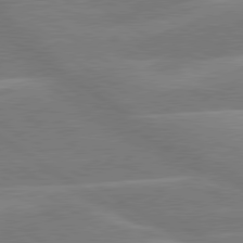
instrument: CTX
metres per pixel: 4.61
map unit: lApd
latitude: 79.5182
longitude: -122.4034
